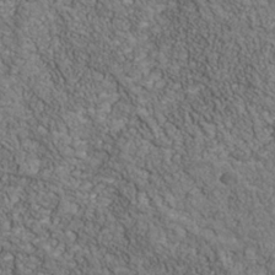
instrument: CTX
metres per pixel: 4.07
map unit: Nhu
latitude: -39.8423
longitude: -83.9150
